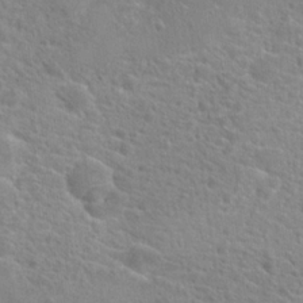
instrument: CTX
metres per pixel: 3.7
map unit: Hto
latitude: 20.1389
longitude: -39.4048
